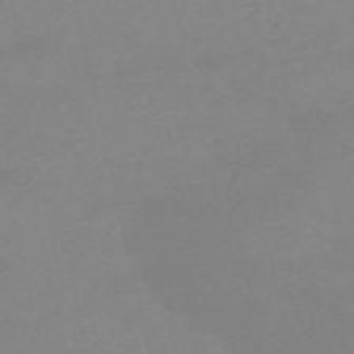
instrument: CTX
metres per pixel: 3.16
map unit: HNb
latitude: -55.5777
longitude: -41.3670
